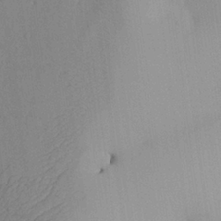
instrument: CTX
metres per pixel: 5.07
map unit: Aa
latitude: 24.8002
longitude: -128.6679
